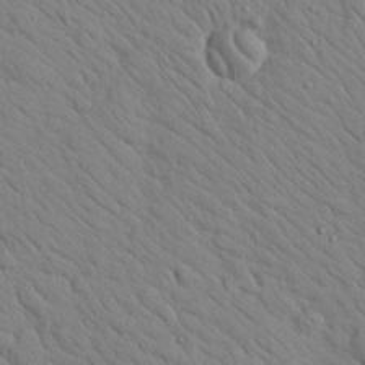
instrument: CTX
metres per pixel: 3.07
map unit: Nhu
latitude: 24.1577
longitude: -74.2523
